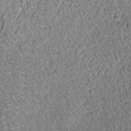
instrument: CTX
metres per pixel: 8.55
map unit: Htu
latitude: -4.8219
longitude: 159.5588
